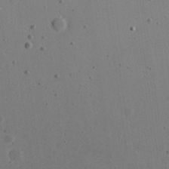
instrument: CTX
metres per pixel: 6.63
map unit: eHh
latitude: 22.1389
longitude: -68.0822
